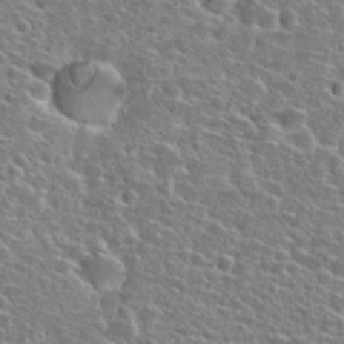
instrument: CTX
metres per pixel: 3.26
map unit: Hto
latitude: 25.7260
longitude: -47.6694
